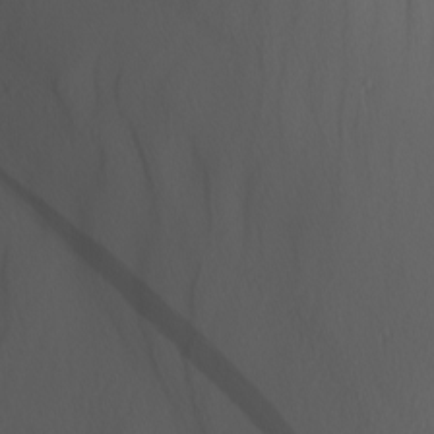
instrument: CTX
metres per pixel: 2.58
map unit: Nhu
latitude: -5.4265
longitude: -95.4616
